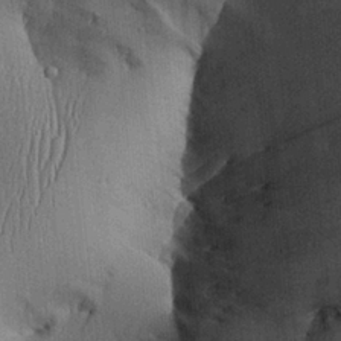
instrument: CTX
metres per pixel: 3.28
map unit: Aa
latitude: 26.3656
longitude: -134.6112
